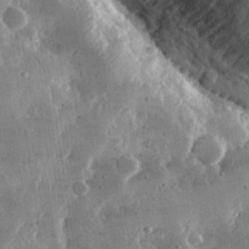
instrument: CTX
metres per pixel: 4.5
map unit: lHvf
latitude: 31.8206
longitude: -90.2334
